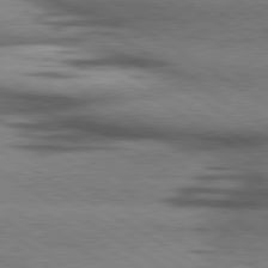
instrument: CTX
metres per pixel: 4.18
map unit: lApd
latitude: 79.8395
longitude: 167.6533
